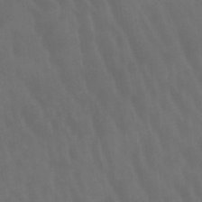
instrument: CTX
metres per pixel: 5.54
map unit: lHb
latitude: -45.6911
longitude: 66.8219
